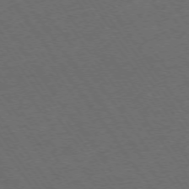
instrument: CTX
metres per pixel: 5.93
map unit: Ap
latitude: -74.6708
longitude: -71.1025
